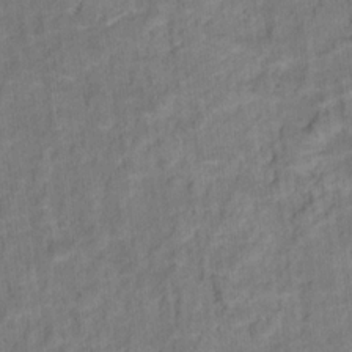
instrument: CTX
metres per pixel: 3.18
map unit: Hto
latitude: 15.9151
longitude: -39.8394
